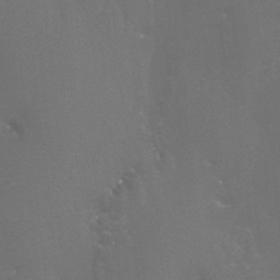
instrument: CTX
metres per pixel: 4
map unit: Htu
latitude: -7.5021
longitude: -33.1214
